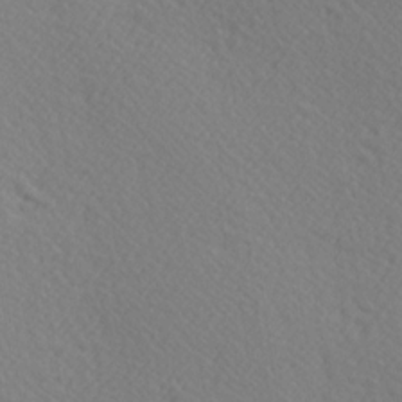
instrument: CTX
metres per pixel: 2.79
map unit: Hve
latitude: 3.0458
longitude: -124.2522
